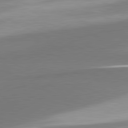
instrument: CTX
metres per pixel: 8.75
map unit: lApd
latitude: 81.1592
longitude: 166.9353
